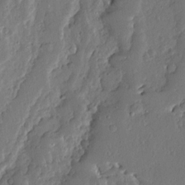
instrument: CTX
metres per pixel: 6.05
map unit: Ave
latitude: 13.2537
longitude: -135.8961
